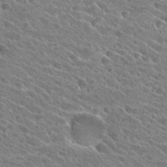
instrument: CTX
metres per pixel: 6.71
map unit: Hto
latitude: 26.1389
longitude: -41.2536
